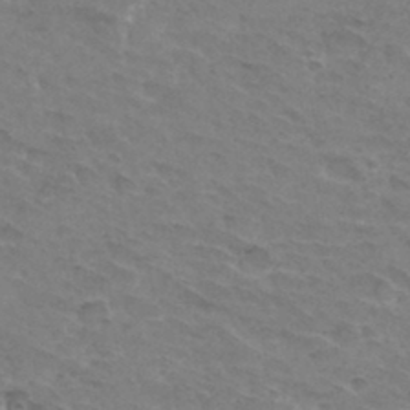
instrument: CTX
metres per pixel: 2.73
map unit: Hto
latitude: 33.1214
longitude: -45.4993
